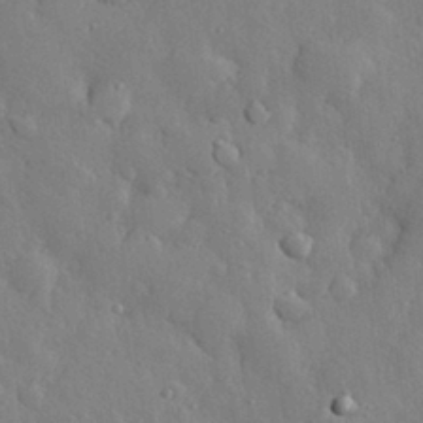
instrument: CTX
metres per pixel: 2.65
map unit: eHh
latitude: 29.5749
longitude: -79.0648
